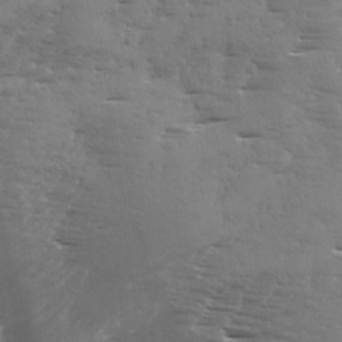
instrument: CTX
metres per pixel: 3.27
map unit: Ave
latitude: 1.6127
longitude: -111.2537
